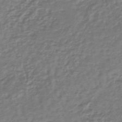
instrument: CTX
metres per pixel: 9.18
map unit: lHb
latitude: -38.5196
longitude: 63.7477
